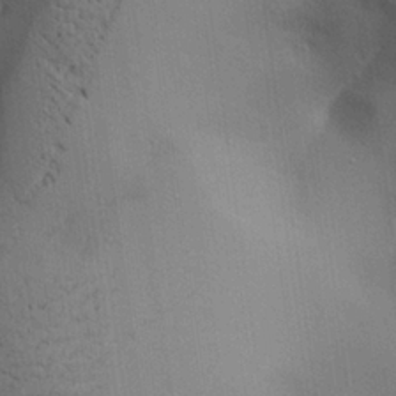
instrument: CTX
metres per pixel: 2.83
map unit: Aa
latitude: 25.9528
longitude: -127.9717
